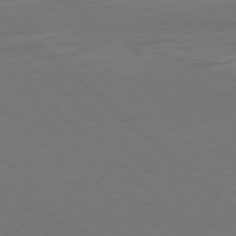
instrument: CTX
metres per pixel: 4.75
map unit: Ap
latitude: -80.0283
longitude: -54.8002
